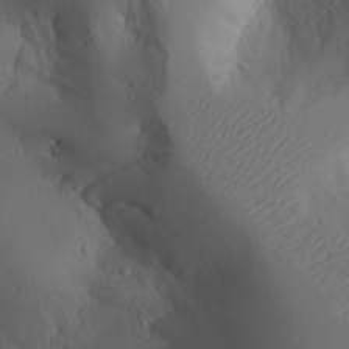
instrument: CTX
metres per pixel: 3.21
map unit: Aa
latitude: 23.6505
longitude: -127.2537
